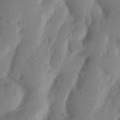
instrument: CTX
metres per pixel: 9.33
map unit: Nhu
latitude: 19.9717
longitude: -74.2145
